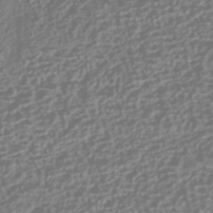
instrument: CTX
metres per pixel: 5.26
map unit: HNhu
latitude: -42.6707
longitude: 106.8219
